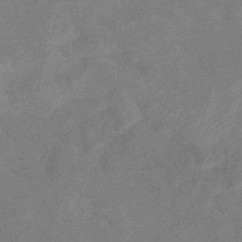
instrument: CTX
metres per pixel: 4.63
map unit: eHb
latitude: -38.3306
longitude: 77.1809
